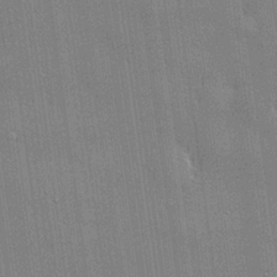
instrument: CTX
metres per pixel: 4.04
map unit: lHvf
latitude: 20.8947
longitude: 143.1053
